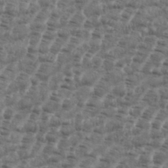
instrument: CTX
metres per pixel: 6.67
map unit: eHh
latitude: 35.9717
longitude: -136.4790
